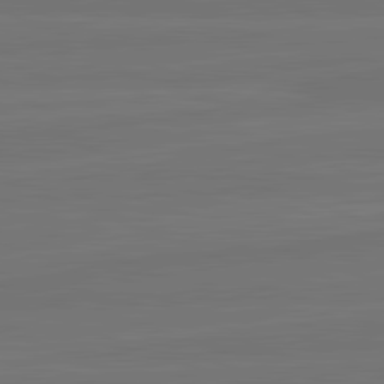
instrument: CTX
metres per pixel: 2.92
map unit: lApd
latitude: 82.3656
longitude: -179.9339
